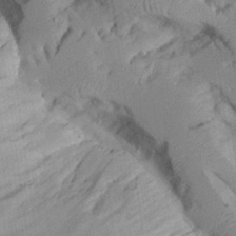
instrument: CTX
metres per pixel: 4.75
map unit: Aa
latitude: 26.8947
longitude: -129.6694
